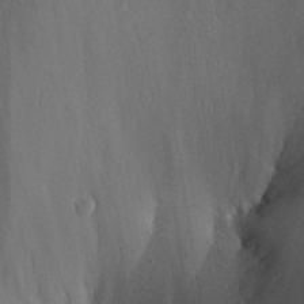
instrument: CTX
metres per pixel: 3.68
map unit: Aa
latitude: 29.9528
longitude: -133.9150
